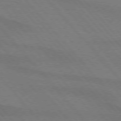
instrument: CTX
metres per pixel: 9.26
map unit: lApd
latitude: 75.2726
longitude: -81.1403
